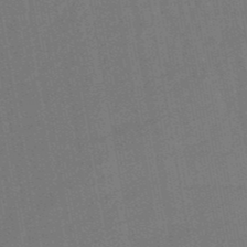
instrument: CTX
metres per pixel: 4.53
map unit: lHb
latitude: -49.4077
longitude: 73.3698
